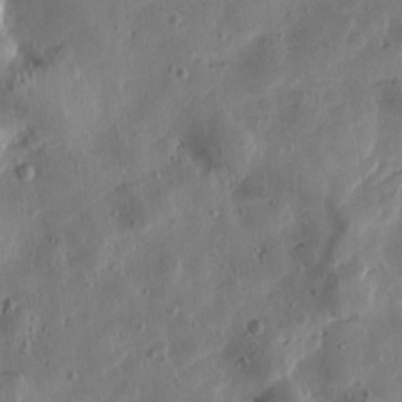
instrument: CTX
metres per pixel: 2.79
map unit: Htu
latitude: 0.6112
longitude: -177.9150
